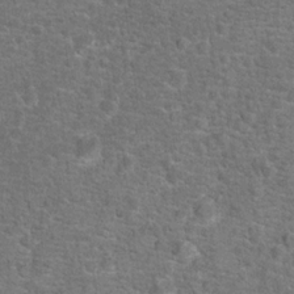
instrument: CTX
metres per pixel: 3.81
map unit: Hto
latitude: 17.7072
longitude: -42.8002
